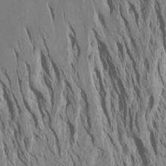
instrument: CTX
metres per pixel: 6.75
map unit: Htu
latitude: -7.8233
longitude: -65.8205
